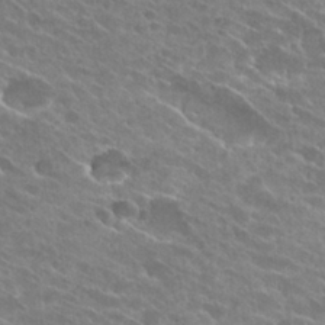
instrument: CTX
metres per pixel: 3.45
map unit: Hto
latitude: 26.1956
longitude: -41.8394
